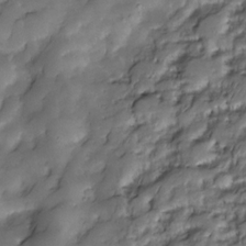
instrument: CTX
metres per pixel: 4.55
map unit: Nve
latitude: -27.4454
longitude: -148.7057
